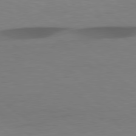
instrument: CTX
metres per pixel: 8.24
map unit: Hpe
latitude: 77.9528
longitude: -126.8002
